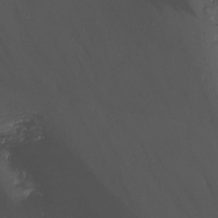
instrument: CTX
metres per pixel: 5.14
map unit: Nhu
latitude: -12.9920
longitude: -51.4426
